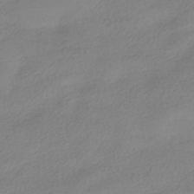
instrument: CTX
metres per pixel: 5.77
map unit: HNhu
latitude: -40.4251
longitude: 96.7085
